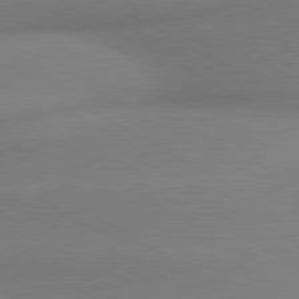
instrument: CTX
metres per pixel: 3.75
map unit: lApd
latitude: 80.4790
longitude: 165.9556
